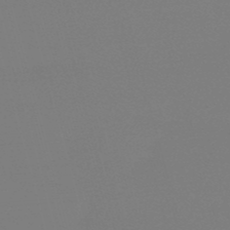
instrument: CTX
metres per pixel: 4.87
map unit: eHb
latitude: -50.3306
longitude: 68.7652
